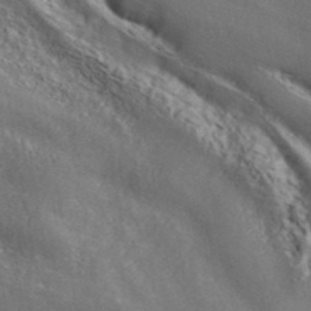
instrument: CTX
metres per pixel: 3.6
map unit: ANa
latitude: 42.3089
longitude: 55.8800
